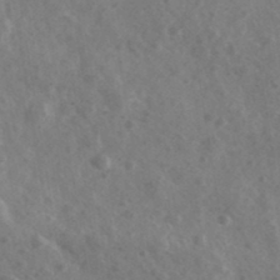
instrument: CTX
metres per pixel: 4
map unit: Ave
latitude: 38.2900
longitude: -107.2726
